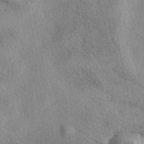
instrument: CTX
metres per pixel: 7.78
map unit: eAb
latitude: 40.5167
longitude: 109.4643
